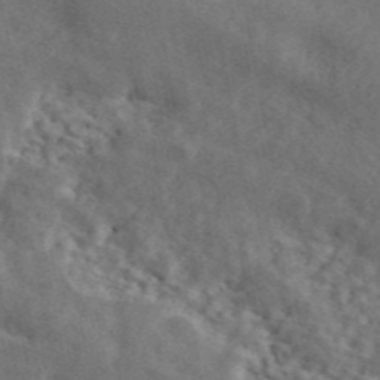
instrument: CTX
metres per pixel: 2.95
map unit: ANa
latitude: 44.8947
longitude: 47.2754
